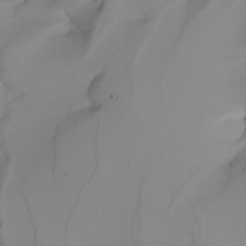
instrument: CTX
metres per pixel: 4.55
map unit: Nhu
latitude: -4.7652
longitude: -94.1578
